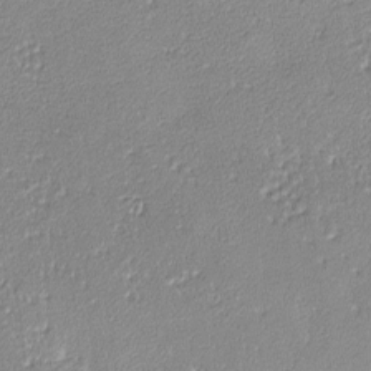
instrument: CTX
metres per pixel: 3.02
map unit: lHvf
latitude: -12.7841
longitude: -103.4615
